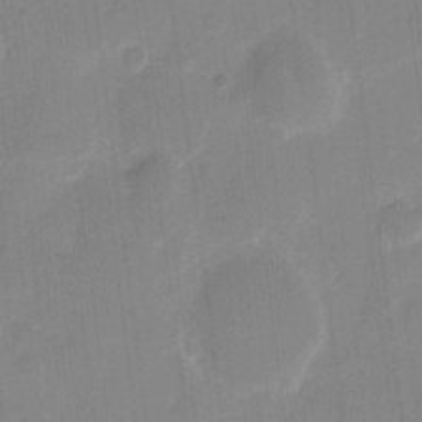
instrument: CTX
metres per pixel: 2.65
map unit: eHh
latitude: 11.0270
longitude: -66.8380
